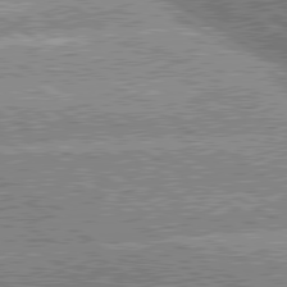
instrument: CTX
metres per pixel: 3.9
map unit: lApd
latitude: 80.3845
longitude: -151.5749
